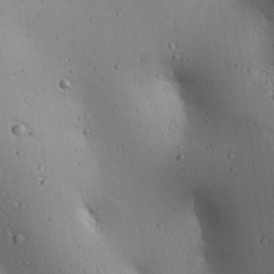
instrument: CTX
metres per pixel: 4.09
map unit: Ave
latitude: 22.2711
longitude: -137.2915
